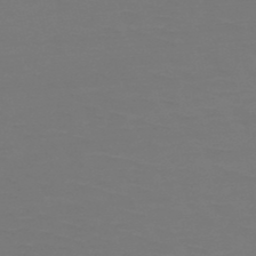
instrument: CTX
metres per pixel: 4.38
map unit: HNb
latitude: -51.4454
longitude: -43.6316
